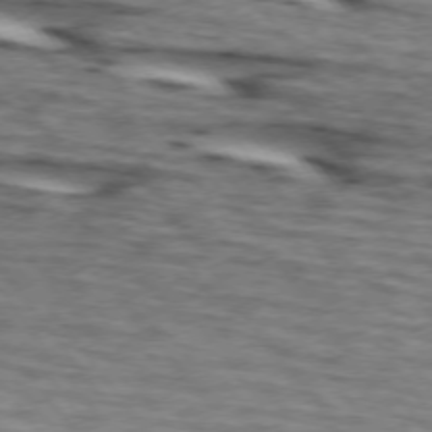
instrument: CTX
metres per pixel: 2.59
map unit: lApd
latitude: 74.2900
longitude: -72.4412
